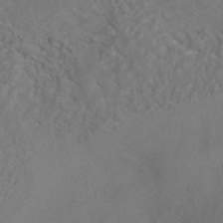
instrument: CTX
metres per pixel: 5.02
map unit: HNhu
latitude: -40.9919
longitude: 101.4265
